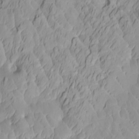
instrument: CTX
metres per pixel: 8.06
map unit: Htu
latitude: -5.0486
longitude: 137.8800
